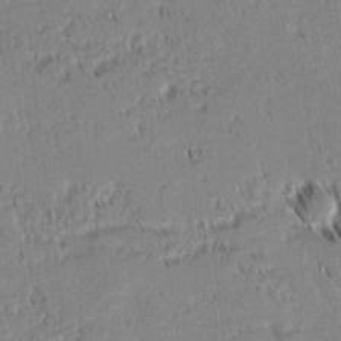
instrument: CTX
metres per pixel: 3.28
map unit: lAvf
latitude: 1.7071
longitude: -107.0081
